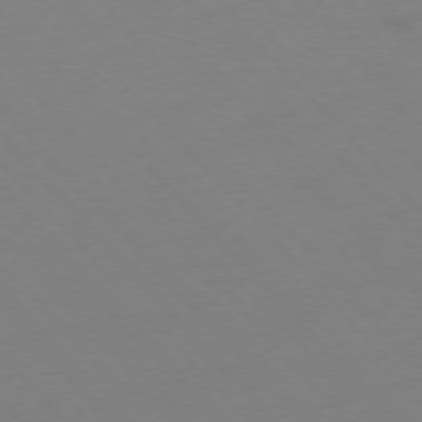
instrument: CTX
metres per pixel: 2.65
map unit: Hpe
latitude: -76.5007
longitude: -19.3103
